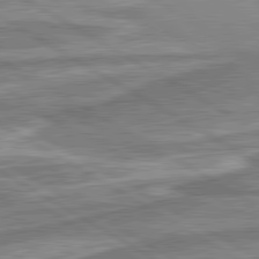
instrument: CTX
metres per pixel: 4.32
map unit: lApd
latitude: 80.6490
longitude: -177.2915
